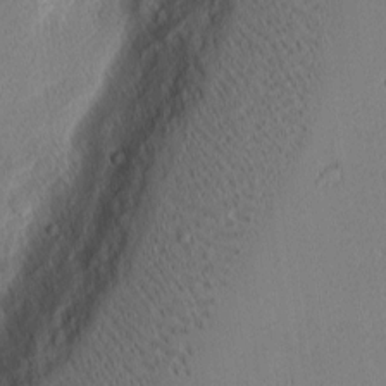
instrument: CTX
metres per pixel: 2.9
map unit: Nhu
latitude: 1.7260
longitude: -77.3481
